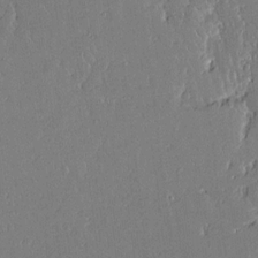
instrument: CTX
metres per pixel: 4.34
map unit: Aa
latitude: 12.7813
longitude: -127.0270
